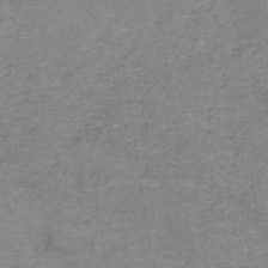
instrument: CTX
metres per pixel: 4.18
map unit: HNb
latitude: -45.6911
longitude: -45.4426
